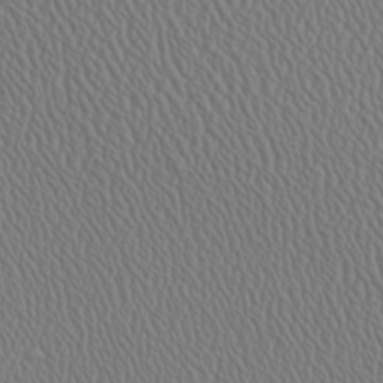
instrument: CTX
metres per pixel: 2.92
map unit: Ave
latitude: 23.8961
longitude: -135.4048
